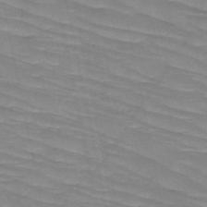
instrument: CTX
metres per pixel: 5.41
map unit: HNb
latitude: -49.4266
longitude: -49.8772
